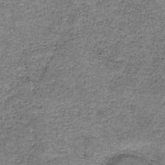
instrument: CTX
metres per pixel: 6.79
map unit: eAb
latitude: -35.9367
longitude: 53.1998
